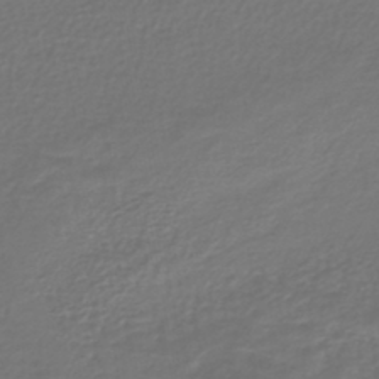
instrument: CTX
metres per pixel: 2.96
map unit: lHb
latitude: -41.6344
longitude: 72.5762
